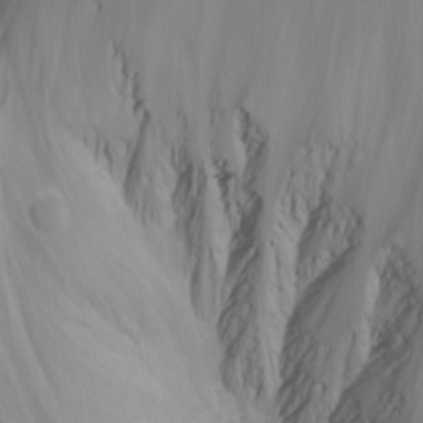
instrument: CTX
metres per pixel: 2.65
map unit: Nhu
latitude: -4.6896
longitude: -87.0080
